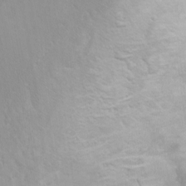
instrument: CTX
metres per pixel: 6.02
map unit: Ht
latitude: 6.6679
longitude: -29.8772
